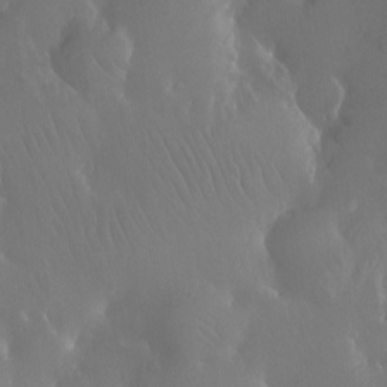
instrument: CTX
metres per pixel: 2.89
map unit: Ht
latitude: -11.8234
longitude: -43.5749
